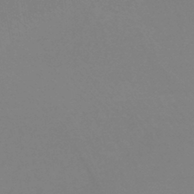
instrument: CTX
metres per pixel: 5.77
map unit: lHb
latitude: -44.3117
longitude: 53.5210
